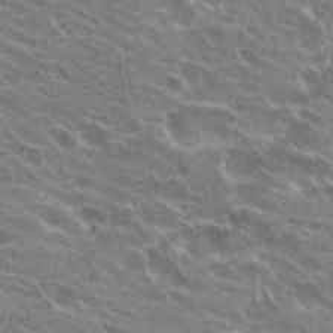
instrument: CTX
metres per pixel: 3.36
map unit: Hto
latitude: 23.1970
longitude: -38.5357
